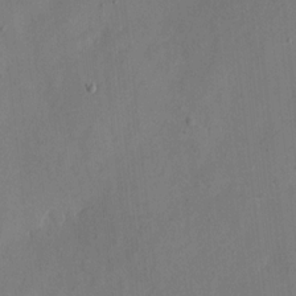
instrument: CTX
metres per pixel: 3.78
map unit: eHh
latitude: 11.5749
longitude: -67.8583
